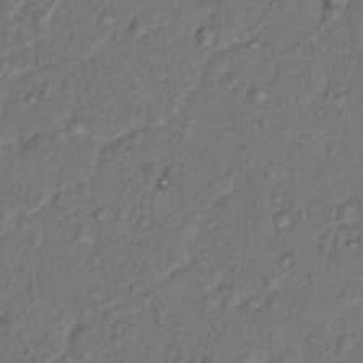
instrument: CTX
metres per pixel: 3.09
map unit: Hto
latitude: 14.8380
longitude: -30.2334
